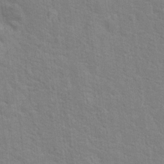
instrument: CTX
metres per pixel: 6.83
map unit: Hto
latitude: 16.7624
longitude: -38.1956
